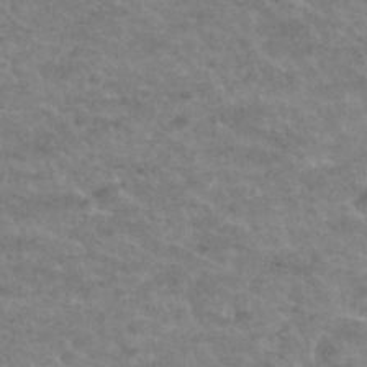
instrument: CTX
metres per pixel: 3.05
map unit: Hto
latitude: 32.3656
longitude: -50.2522
